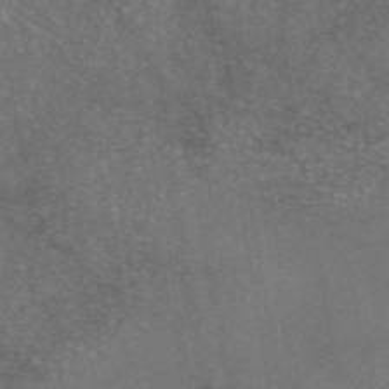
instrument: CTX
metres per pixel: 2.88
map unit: eAb
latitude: 46.5735
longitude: 106.8975
